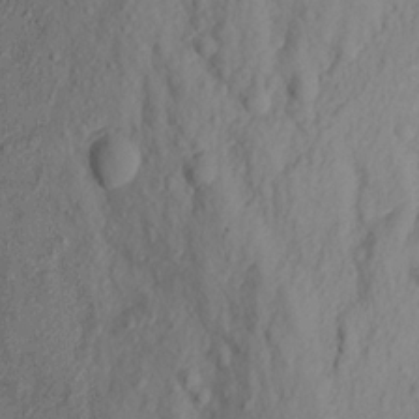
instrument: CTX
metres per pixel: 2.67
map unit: Aa
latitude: 17.0270
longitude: -146.2523
